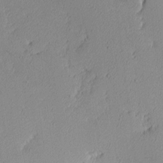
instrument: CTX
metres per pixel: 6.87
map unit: Hve
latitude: 2.6112
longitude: -121.3860
